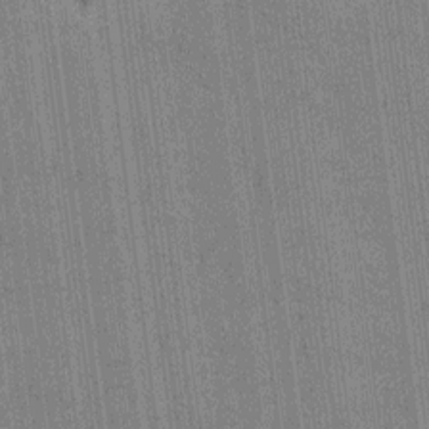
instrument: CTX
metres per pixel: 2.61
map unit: HNhu
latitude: 1.1781
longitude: -5.8016
